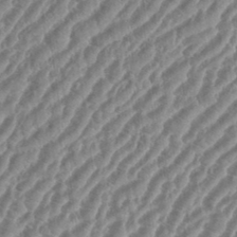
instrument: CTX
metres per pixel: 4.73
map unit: eHh
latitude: 36.2901
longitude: -135.1592
